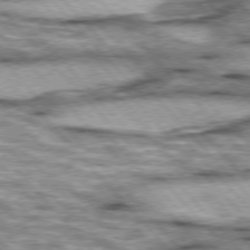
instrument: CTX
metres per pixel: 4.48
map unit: lApd
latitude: 76.0444
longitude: -50.1200
